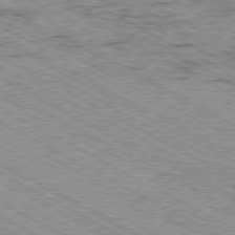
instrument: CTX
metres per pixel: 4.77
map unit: Ap
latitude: -80.4818
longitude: -52.6680
